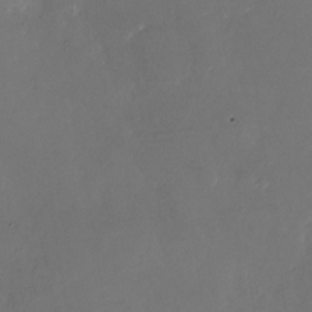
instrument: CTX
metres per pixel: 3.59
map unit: Nhu
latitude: -27.3887
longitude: -72.7813
